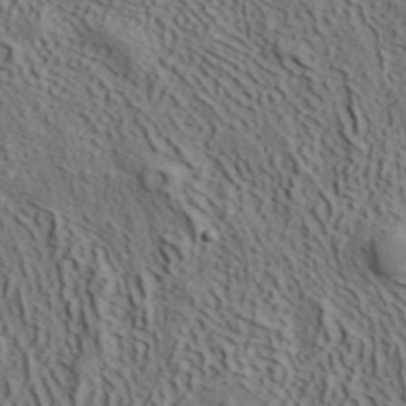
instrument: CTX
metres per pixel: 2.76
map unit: ANa
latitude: 40.8380
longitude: 33.6533
